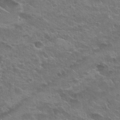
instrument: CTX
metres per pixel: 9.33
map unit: Nhu
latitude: 25.5371
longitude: -50.6868
